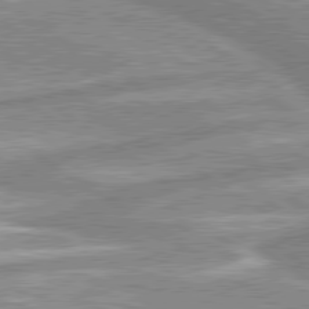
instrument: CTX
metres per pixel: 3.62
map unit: lApd
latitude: 80.1956
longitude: -176.4034
